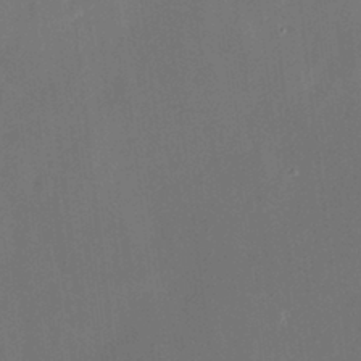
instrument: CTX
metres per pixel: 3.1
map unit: HNhu
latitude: 5.5182
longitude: 12.7463
